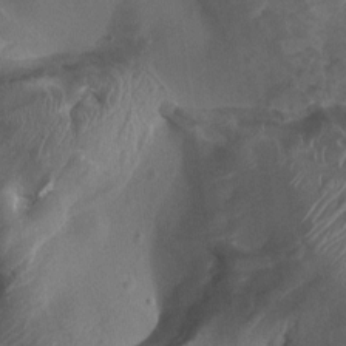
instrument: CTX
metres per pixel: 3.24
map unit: Htu
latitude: 2.4223
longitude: -19.8772
